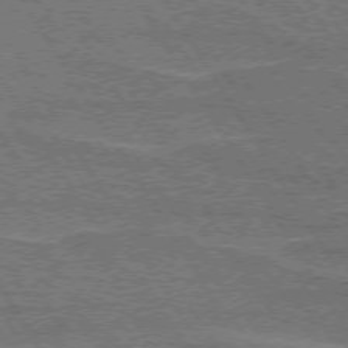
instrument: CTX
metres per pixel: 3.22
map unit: lApd
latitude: 73.9339
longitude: -55.8394
